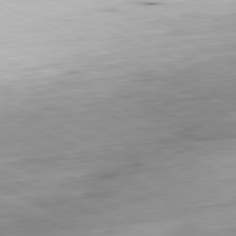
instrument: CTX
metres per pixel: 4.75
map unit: Ap
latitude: -81.5966
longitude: -69.2159
